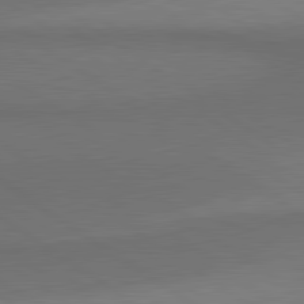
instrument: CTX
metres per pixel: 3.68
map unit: lApd
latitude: 80.7813
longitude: 161.5966
